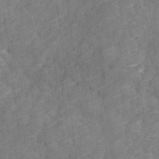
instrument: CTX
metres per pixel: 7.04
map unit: Ave
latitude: 18.3089
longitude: -135.5749
